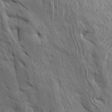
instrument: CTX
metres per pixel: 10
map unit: Htu
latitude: -3.9367
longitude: -72.8947
